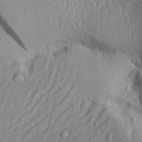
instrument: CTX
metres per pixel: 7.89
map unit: Aa
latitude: 30.1200
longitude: -135.5938
